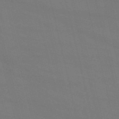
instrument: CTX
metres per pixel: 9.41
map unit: HNb
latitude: -54.6897
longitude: -37.4805
